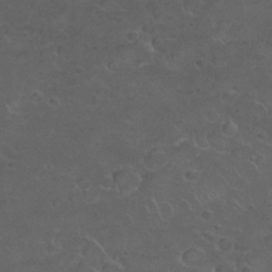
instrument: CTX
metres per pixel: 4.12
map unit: Nhu
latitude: 26.4223
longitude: -52.5168
